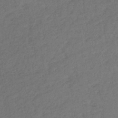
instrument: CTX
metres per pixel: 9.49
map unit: lHb
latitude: -38.6708
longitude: 69.2942
